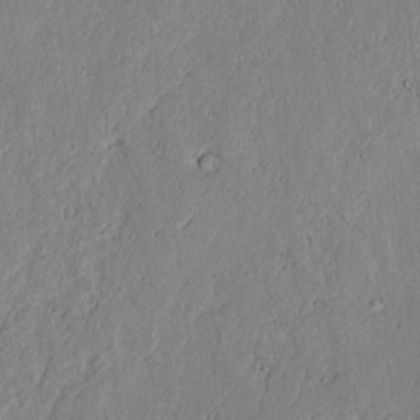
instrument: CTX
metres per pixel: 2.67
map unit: lAvf
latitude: 6.8758
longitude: 168.9163
